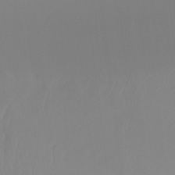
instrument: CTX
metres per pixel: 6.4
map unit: Ht
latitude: -13.6533
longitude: -50.7246
